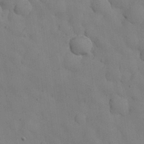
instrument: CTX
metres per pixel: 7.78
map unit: Nhu
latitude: 25.6693
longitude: -72.2523
